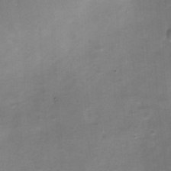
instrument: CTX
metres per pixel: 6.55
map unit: Nhe
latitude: -32.6519
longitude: -88.0255
